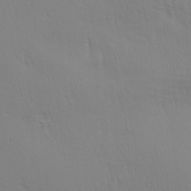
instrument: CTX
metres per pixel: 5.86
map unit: Aa
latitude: 28.4034
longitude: -139.1592
